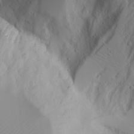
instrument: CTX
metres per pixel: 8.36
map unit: Aa
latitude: 17.7450
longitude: -125.0080
